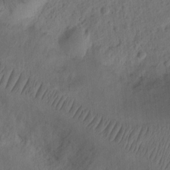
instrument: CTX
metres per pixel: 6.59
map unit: Ht
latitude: 10.7435
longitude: -75.0458
